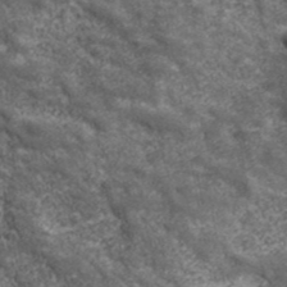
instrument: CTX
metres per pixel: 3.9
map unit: eHh
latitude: 43.3860
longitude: -88.4979
